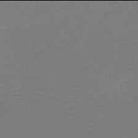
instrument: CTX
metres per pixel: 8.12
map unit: HNb
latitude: -50.0094
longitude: -43.8961
